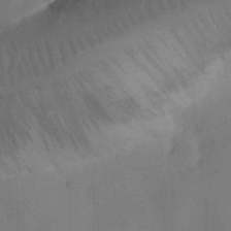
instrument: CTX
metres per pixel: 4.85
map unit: Nhu
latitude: 26.4790
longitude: -70.4601
